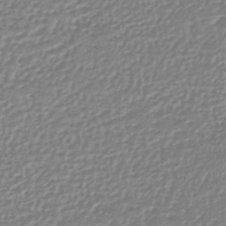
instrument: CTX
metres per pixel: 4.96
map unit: lHb
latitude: -44.3495
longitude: 65.3699
